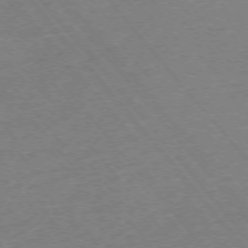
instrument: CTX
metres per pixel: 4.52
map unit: Ap
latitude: -75.1620
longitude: -81.0647
